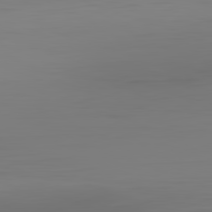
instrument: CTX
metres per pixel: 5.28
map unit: Hpe
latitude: -82.4629
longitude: 9.0297
